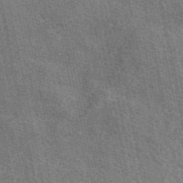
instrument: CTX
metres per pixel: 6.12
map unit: eAb
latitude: 50.7624
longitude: 112.4251
